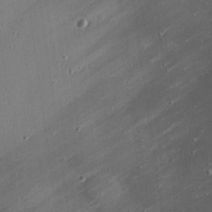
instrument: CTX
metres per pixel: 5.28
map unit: eHh
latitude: 25.1592
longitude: -89.9528
